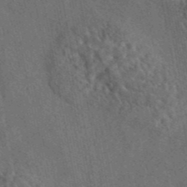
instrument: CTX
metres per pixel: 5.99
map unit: eAb
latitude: 43.9906
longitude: 115.7100
